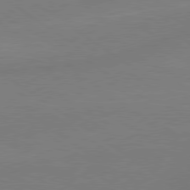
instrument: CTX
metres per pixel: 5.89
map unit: lApd
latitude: 79.0648
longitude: -149.8961
